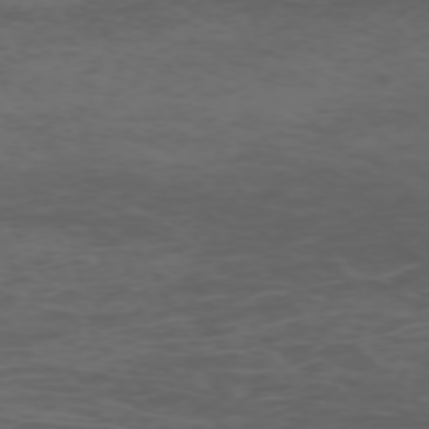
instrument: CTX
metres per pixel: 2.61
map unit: Hpe
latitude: -72.7085
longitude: 8.3117
